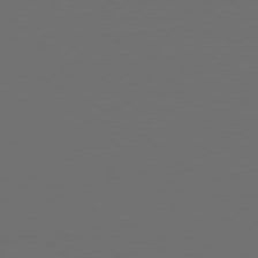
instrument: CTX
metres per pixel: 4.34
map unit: Ap
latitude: -81.1809
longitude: -58.9892
